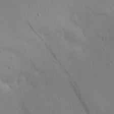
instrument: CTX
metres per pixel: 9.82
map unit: Nhu
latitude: 25.8016
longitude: -72.2901
